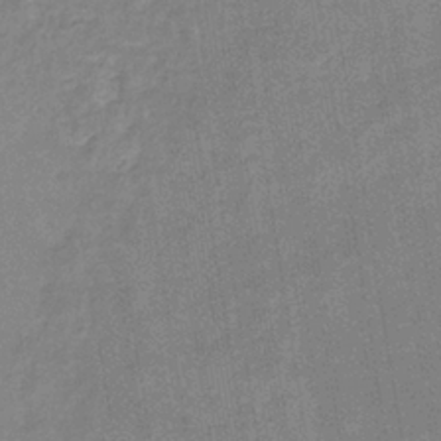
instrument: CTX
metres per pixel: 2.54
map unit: eHb
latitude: -36.2739
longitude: 73.8233
